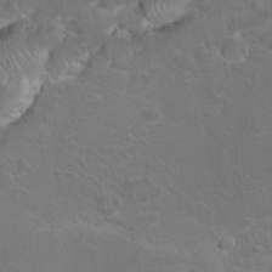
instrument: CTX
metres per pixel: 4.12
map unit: Hto
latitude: 8.7624
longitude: -30.6491
